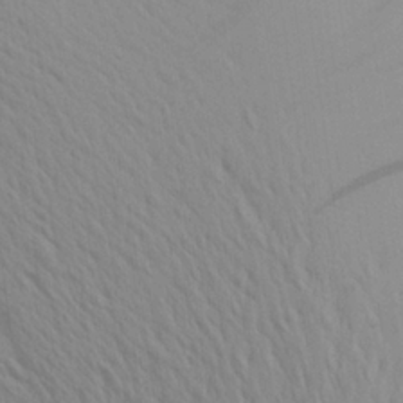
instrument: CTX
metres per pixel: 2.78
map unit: Aa
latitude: 24.1766
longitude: -145.4048
